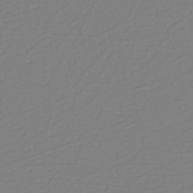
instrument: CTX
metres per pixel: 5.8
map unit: eHh
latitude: -42.8030
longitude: -33.0270
